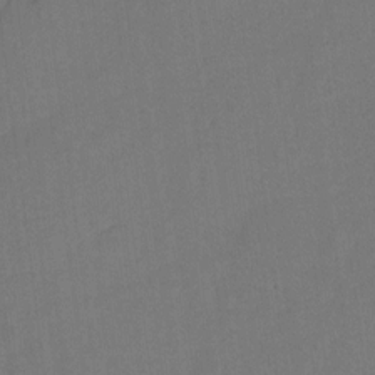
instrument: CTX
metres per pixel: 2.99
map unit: Hto
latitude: 3.7449
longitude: -32.7813
